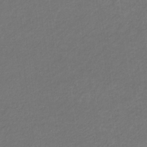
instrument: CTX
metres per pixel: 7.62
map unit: eHb
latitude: -32.5196
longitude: 70.2929
